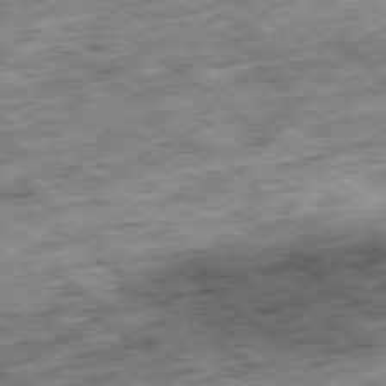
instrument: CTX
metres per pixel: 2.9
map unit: Ap
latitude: -79.5021
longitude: -76.3089
